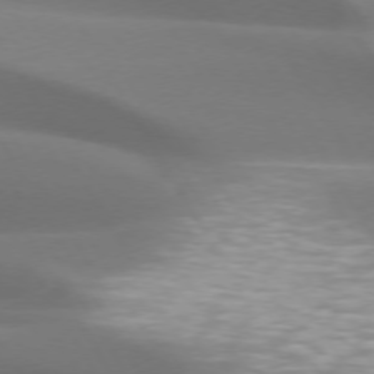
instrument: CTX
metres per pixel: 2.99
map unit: lApd
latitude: 73.2726
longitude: -49.8016
